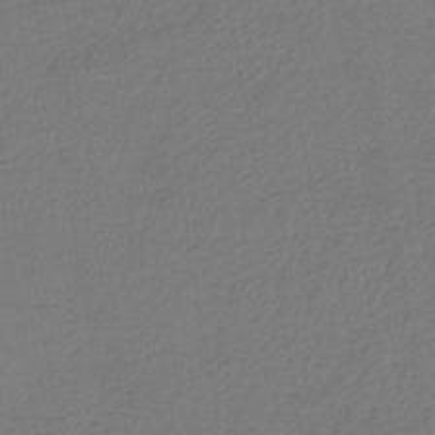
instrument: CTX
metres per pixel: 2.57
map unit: HNb
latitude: -34.6141
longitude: 52.4440
